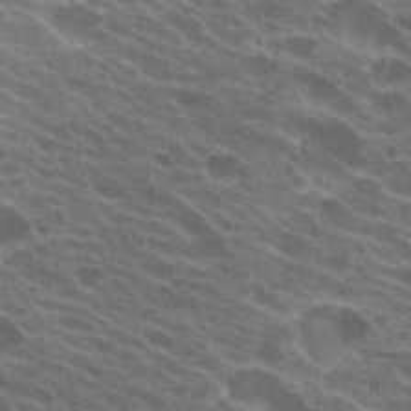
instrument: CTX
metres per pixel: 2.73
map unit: Hto
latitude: 22.2711
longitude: -38.3656
